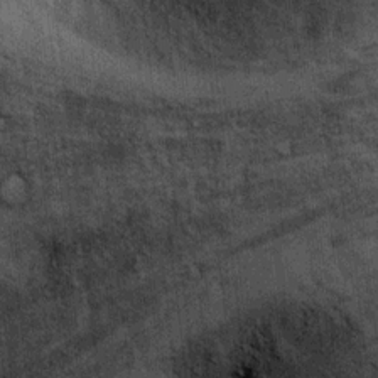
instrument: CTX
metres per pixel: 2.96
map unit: Ht
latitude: 8.4412
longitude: -36.8569
